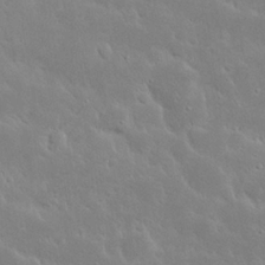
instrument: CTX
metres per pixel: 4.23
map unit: Nhu
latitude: 23.8772
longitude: -72.3468
